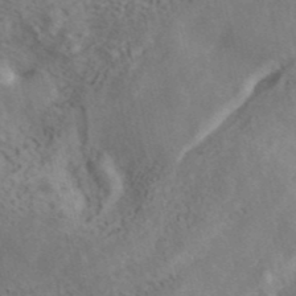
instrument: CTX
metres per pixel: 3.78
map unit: ANa
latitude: 42.0444
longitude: 14.9731
